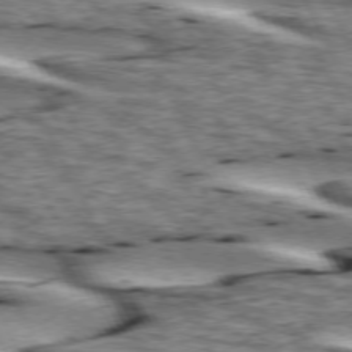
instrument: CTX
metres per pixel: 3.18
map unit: lApd
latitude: 73.6127
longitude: -54.7813
